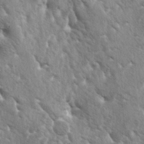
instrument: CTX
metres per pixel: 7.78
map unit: lAa
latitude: -5.3509
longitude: -125.7828
